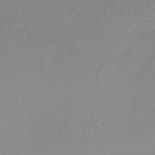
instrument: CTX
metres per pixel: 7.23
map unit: HNb
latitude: -31.9556
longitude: 58.4251
